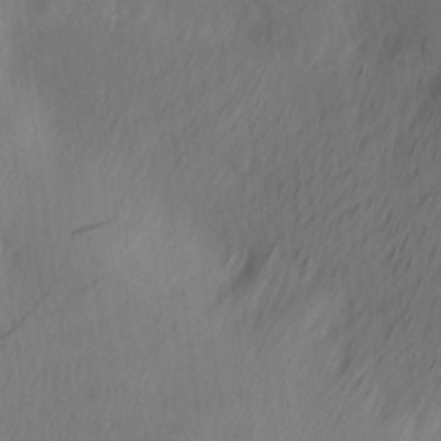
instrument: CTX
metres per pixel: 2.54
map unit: Ave
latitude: 13.1592
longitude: -106.9136
